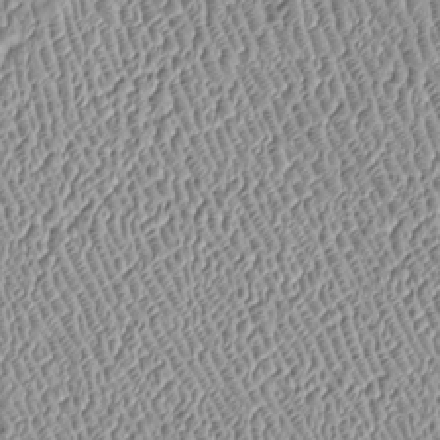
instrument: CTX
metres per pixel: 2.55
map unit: Htu
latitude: -7.0675
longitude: 156.9730
